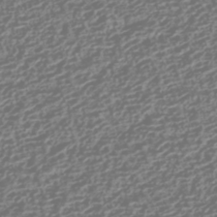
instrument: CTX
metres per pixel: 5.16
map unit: HNhu
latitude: -42.6140
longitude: 106.3873
